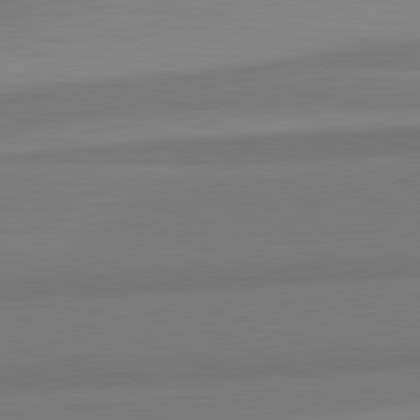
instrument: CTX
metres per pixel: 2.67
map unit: lApd
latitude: 82.5545
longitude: 156.8597
